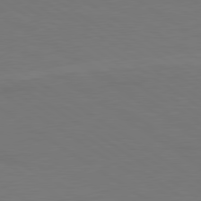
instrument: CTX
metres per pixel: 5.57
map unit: lApd
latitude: 79.8395
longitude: 162.7652
